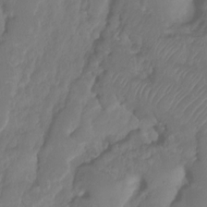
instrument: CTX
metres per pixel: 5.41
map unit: HNhu
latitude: -24.0850
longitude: 50.1039
